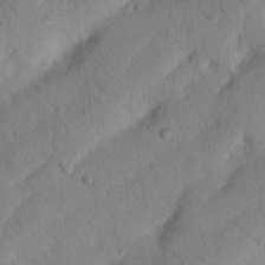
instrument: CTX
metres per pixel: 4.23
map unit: Nhu
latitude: 20.8569
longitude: -74.4223
